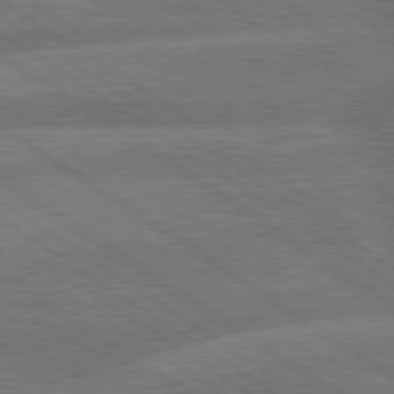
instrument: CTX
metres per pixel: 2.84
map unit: lApd
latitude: 79.8206
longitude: -164.4412
